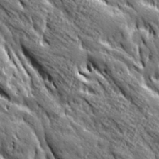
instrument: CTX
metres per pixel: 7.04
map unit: Ave
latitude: 20.3845
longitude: -134.9891
